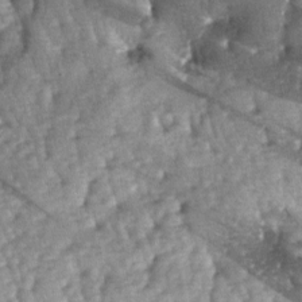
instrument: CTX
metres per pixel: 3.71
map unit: lAa
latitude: -6.1606
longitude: -125.8961
